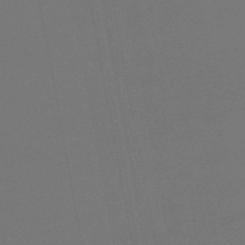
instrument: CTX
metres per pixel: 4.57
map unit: lHb
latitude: -47.5966
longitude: 74.1606
